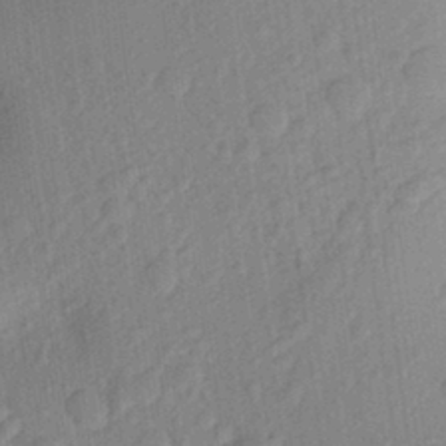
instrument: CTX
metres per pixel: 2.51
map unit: Aa
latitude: 23.4426
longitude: -147.4805
